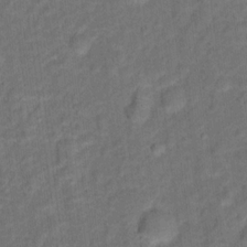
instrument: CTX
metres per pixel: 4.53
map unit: Hto
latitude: 15.9151
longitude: -39.9906
